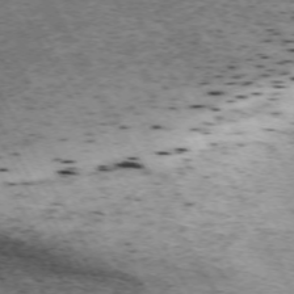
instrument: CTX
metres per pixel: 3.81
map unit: Hpe
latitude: -72.0472
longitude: 12.3873
